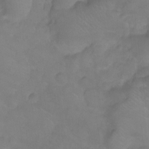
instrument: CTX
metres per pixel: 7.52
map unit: Ht
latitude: -9.2754
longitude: -35.7638
